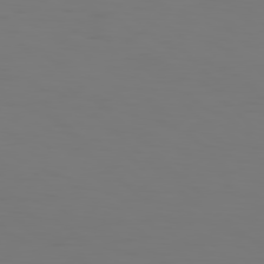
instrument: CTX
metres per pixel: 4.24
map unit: Hpe
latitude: 77.4048
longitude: -134.3467
